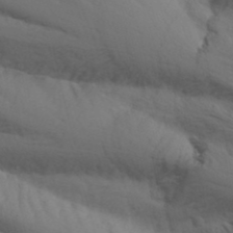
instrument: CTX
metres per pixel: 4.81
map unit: Nhu
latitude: -3.1431
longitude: -72.7625
